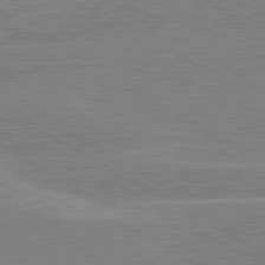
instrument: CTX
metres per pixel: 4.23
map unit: lApd
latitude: 80.6868
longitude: 122.8975
